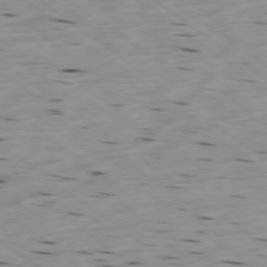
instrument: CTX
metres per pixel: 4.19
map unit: Hpe
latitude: -78.9541
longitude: -23.5182
